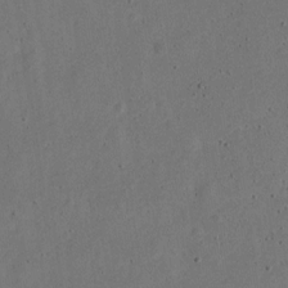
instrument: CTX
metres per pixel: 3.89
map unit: Nve
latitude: -25.3887
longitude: 107.4833
